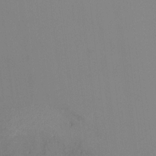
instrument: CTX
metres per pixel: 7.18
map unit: HNhu
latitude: 6.8002
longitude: 5.0486
